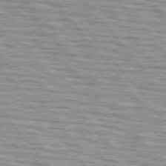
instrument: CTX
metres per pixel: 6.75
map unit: lApd
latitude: 75.4804
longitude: -76.4223
